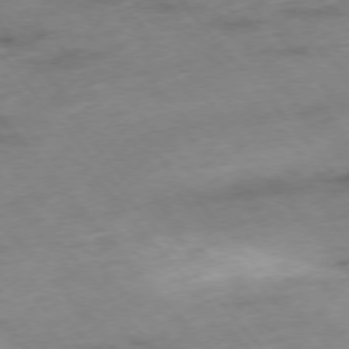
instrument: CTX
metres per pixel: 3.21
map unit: Hpe
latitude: -76.1984
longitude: -17.9717
